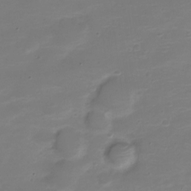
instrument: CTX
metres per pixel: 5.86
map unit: Nve
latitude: -21.1998
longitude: 104.9919
